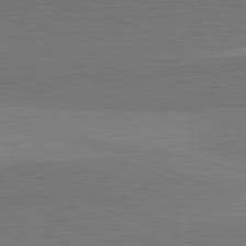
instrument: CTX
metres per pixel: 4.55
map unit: lApd
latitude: 81.8394
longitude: 150.2550
